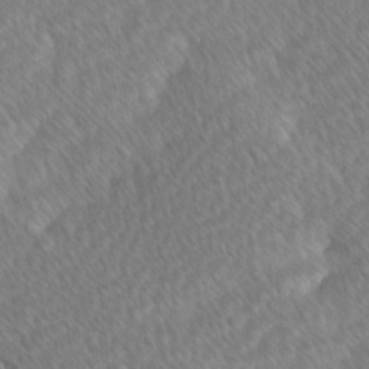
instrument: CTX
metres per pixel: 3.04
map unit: Ave
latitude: 8.7057
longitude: -106.3845
